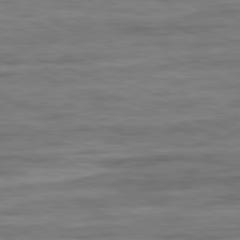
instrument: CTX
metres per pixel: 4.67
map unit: Ap
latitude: -82.1039
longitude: -74.2523
